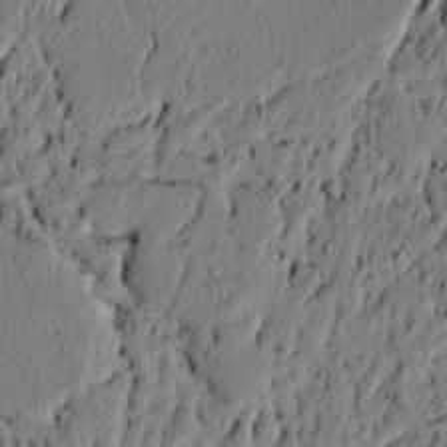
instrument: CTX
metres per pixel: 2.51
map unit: lAvf
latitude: 4.6868
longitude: 164.8786
